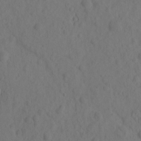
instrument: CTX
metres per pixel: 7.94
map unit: eHh
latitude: -0.6330
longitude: 16.0472
